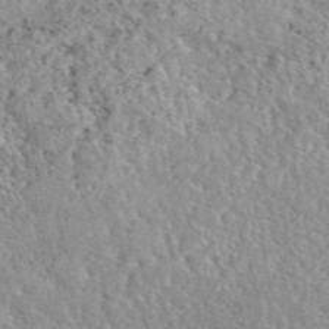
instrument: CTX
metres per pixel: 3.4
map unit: eAb
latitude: 45.1970
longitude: 112.0283
